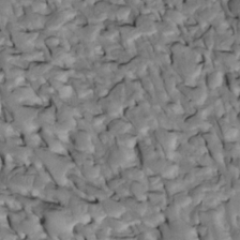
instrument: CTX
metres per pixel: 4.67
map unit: Htu
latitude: -3.5777
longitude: 149.9556
